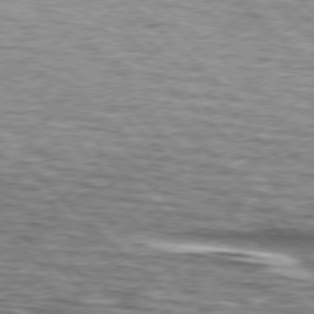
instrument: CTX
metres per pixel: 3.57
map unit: lApd
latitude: 76.5168
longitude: -79.8961
